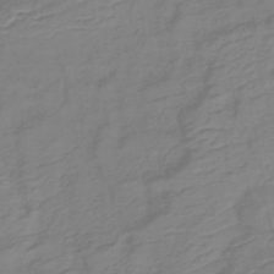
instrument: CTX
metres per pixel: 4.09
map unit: lHb
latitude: -41.3509
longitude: 76.8597
